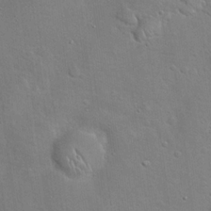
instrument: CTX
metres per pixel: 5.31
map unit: Hto
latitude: 20.0822
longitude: -49.4615
